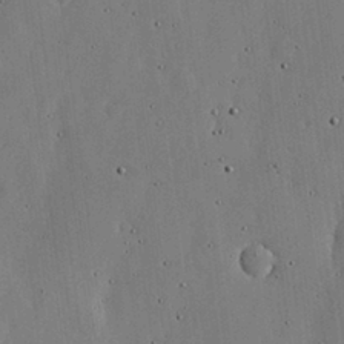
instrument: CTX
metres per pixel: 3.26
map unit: lHvf
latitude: 18.7624
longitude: -114.0255
